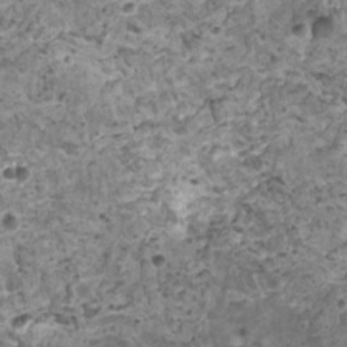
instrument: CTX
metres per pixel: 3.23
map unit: HNhu
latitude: 0.4034
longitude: 2.0472
